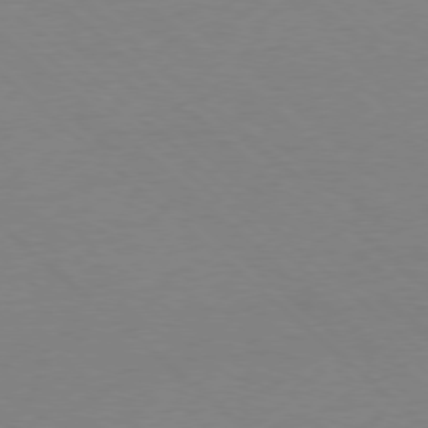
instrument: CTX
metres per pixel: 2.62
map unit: Ap
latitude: -78.4629
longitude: -57.5371
